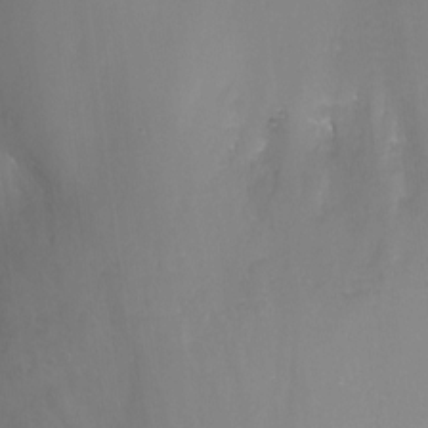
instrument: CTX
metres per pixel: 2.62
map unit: Nhu
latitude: -11.7478
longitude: -48.7813
